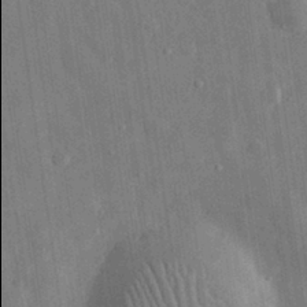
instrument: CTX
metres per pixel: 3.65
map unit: eHh
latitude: 31.5183
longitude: -77.9906
